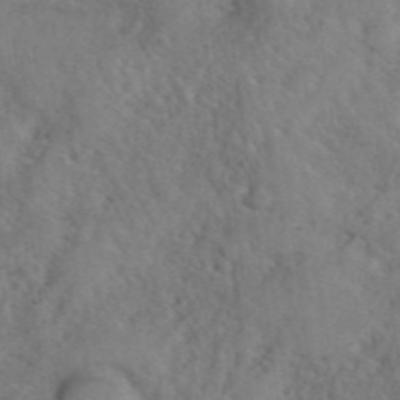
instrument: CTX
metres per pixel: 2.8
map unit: eHh
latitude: 40.5167
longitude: -56.3656
